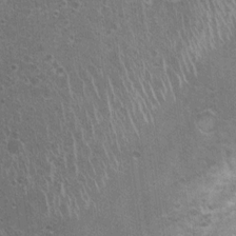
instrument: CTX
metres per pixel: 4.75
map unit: Nhu
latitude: 0.8191
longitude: -17.4426
